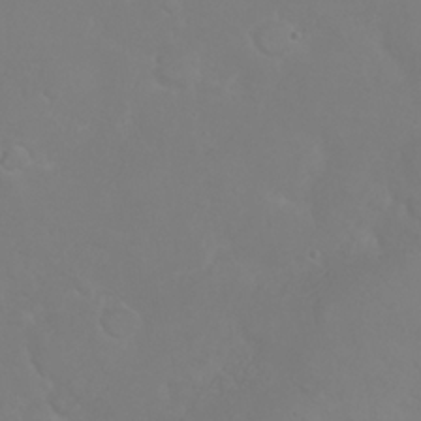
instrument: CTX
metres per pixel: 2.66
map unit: eHh
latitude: 25.4804
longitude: -64.4601
